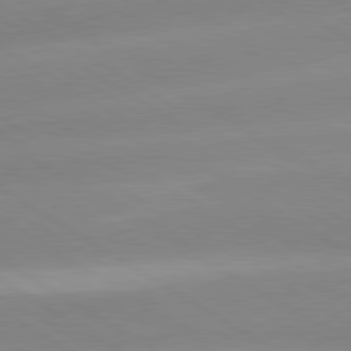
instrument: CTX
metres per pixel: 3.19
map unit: lApd
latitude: 80.1011
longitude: -146.0444
